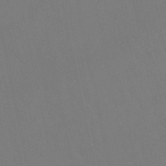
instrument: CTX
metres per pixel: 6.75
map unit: lHb
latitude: -47.4076
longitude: 61.5777
